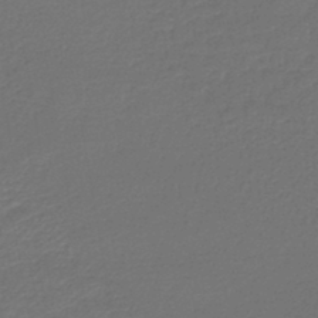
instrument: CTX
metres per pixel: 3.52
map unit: lHb
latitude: -43.4643
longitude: 60.3117
